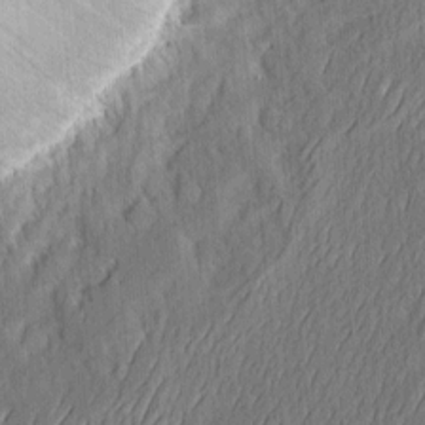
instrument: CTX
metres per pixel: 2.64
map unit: eHh
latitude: 4.5735
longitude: -77.8583
